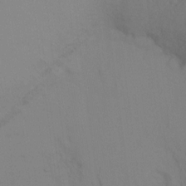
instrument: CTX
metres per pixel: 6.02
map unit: Ht
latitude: -16.6519
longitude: -50.0444
